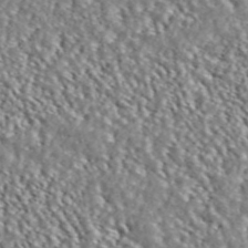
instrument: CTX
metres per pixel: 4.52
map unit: ANa
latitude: 46.0444
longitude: 48.6708
